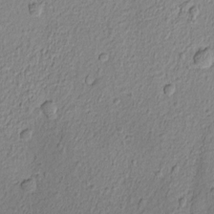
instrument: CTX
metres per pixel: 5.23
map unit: Nhu
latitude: -4.9352
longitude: -149.4049
